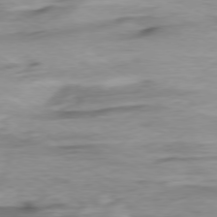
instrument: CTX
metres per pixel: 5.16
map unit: Ap
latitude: -76.6518
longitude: -76.0255
